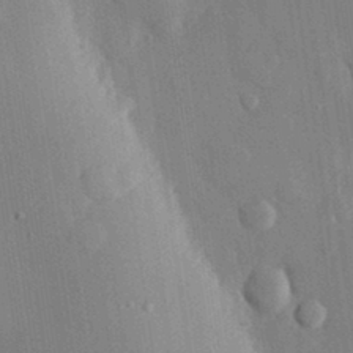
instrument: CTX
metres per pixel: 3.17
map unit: eHh
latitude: 28.9891
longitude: -80.3089
